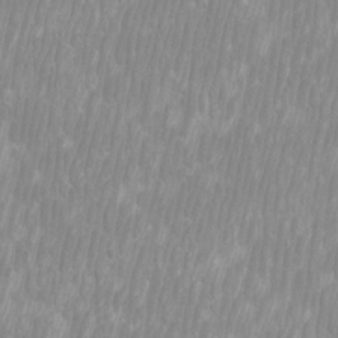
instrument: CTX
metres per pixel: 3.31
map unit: Htu
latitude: -8.6140
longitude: -75.9339
